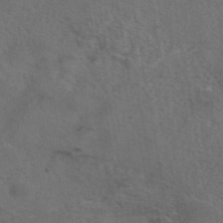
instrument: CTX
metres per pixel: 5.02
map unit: eAb
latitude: 43.4238
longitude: 104.2739
